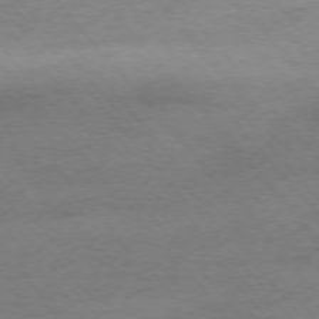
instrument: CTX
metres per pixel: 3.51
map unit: Hpe
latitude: -76.0283
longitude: -11.8961
